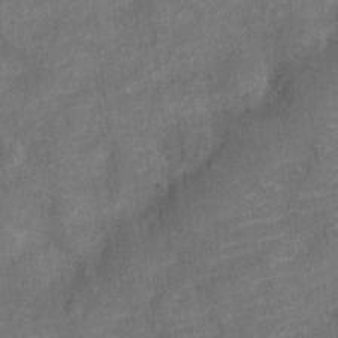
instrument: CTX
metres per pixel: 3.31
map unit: Nve
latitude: -18.9731
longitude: 108.9731
